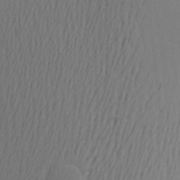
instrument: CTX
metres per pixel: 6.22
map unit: Aa
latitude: 22.1389
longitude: -146.1767
